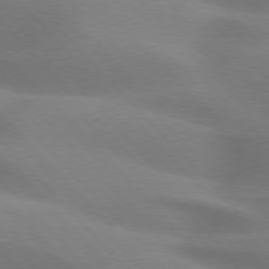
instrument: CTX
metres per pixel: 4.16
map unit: lApd
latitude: 75.7261
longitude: -61.2159
